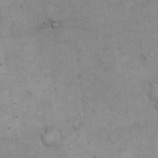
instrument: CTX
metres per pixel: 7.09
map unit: eHh
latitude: 18.9513
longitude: -61.3481
